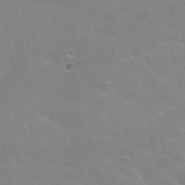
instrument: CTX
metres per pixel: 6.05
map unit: Hve
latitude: -30.0283
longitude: 95.0864
